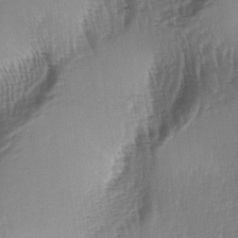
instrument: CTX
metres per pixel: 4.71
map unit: lAa
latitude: -5.4454
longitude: -123.7261
